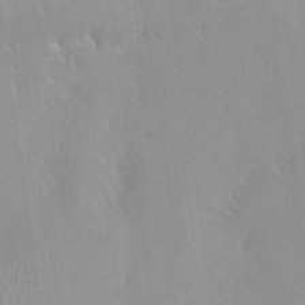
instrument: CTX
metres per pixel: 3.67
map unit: HNhu
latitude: 0.3467
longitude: -3.9717
